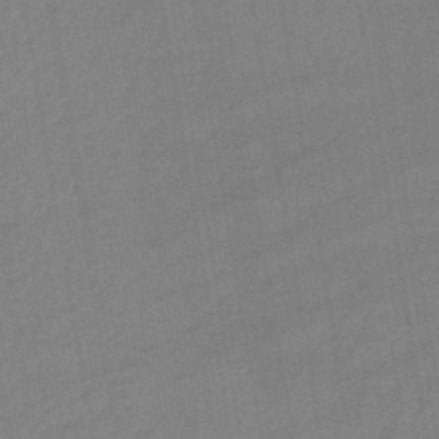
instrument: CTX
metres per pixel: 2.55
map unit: lHb
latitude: -44.6141
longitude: 72.8975
